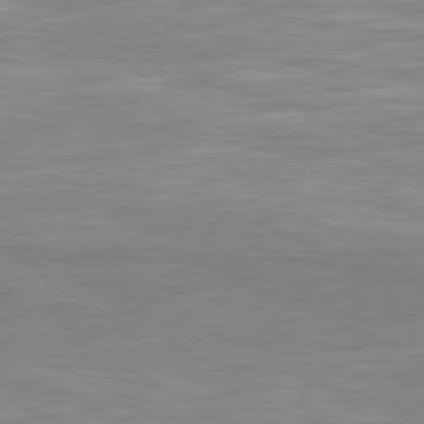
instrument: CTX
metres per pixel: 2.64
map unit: Hpe
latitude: 79.4805
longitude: -127.3860
